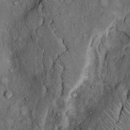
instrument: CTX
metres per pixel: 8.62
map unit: Hto
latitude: 12.1767
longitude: -60.2711
